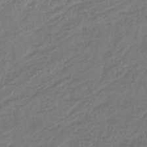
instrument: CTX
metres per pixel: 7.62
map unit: lHb
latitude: -42.5573
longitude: 73.5399
